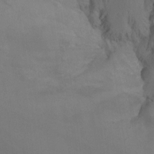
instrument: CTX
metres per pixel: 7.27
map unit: Nhu
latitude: -14.4440
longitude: -55.2537
